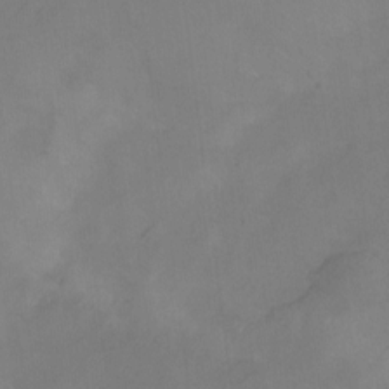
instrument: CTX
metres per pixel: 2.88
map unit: Hto
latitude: -12.2740
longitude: -40.0444
